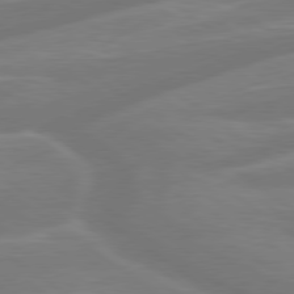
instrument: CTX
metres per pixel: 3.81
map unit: Hpe
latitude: 79.2348
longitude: -127.0648
